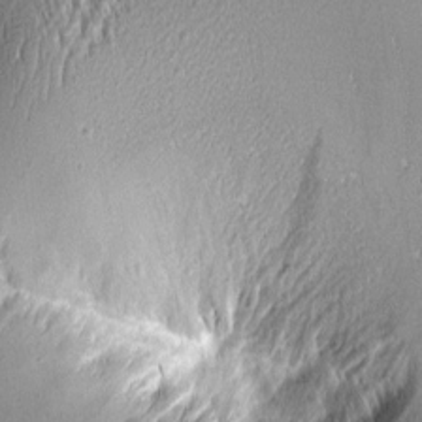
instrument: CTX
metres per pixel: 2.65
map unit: Aa
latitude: 8.4412
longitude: -132.0822
